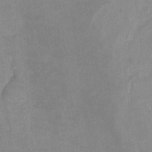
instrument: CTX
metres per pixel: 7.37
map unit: Hto
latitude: -7.3509
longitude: -39.7450
